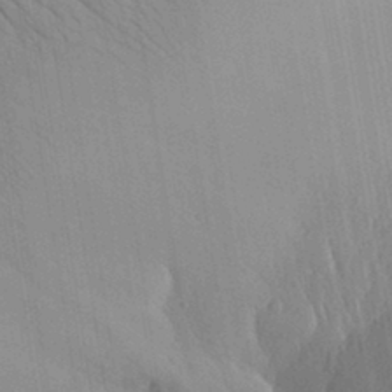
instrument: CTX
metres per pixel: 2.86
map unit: Aa
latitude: 30.2901
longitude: -142.9703
